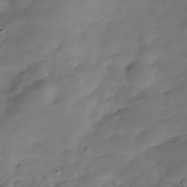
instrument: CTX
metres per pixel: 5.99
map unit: Hve
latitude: -29.5021
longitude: 92.9731
